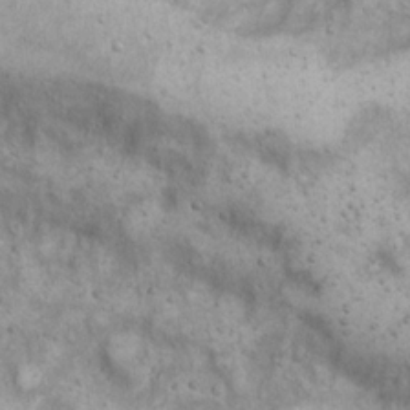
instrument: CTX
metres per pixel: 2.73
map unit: Nhu
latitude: 22.3656
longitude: -68.1767
